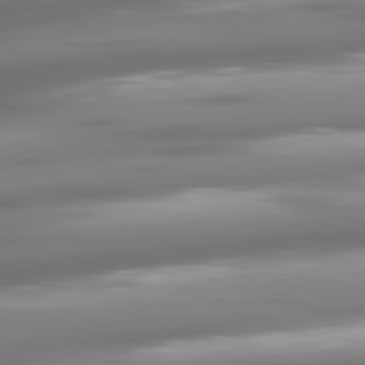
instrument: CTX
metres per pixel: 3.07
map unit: lApd
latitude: 81.0836
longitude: -139.5938
